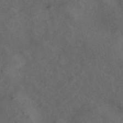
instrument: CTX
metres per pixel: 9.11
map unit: ANa
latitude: 44.2333
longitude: 30.0283
